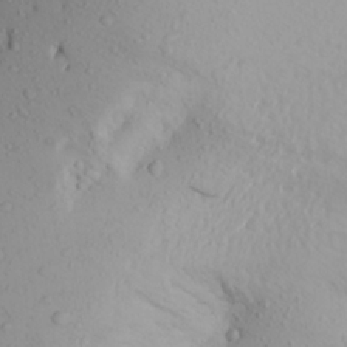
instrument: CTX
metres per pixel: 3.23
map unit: Aa
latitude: 22.6868
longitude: -144.2711
